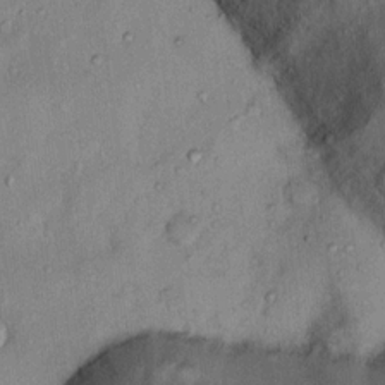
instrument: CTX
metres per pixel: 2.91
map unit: Ht
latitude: 13.9339
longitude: -40.6301
